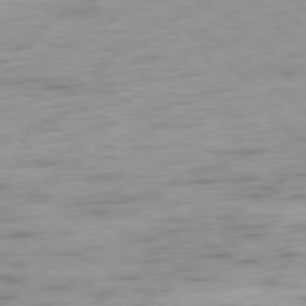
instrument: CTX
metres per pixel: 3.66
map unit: Hpe
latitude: -78.6518
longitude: -18.1577
